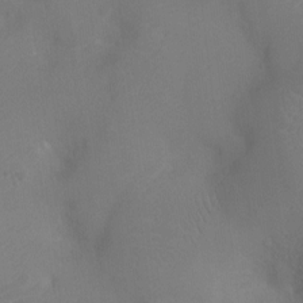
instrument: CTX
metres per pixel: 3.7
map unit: Nhu
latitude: -11.3321
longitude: -21.6505
